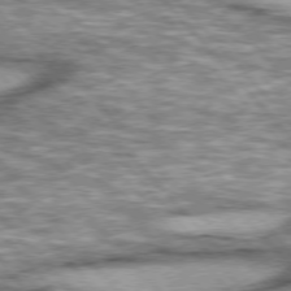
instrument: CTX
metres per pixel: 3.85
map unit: lApd
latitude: 76.0822
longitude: -49.8583
